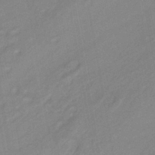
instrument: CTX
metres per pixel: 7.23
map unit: HNhu
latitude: -42.1416
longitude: 91.4644
